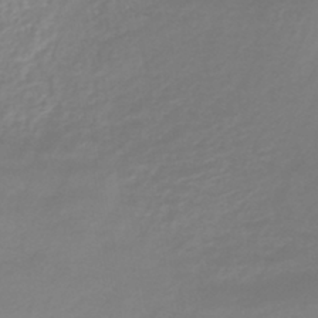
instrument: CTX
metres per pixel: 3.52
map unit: lHb
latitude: -40.6518
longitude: 72.1039
